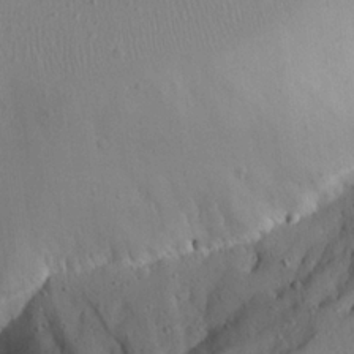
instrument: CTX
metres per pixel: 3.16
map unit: Aa
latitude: 23.7072
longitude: -127.6883
